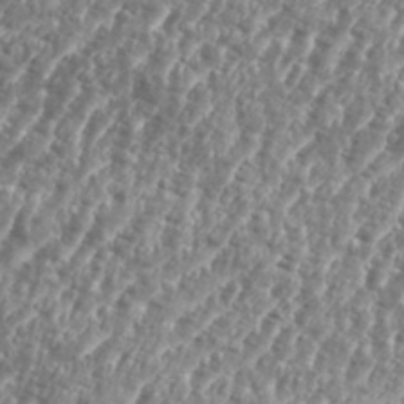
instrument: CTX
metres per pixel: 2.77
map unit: eHh
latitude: 35.4804
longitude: -135.1214
